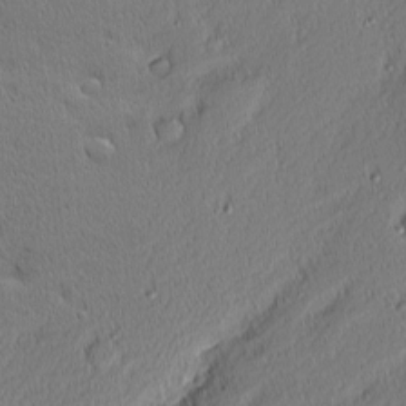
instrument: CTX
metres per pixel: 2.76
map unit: Nhu
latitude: 1.6127
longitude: -77.6882
